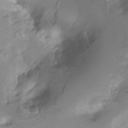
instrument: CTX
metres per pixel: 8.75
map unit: Hto
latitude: -13.1809
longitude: -40.7435
